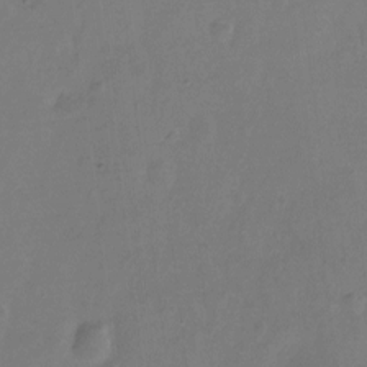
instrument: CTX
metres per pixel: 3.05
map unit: Hto
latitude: -12.9353
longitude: -40.6868
